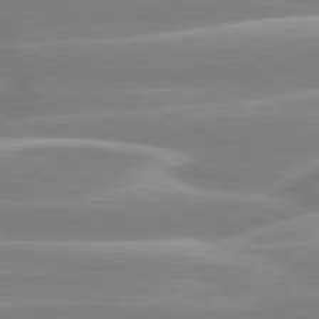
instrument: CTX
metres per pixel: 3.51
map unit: lApd
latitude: 80.4601
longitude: -128.1956
